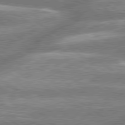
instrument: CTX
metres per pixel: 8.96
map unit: lApd
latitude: 79.5749
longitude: -159.7072
